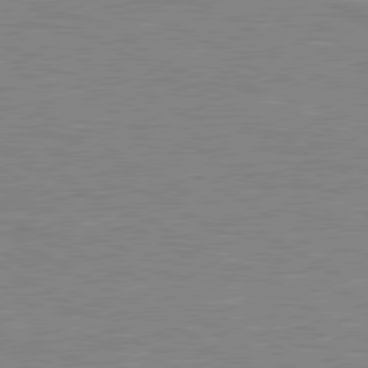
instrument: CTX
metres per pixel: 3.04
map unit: lApd
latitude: 80.2145
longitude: 121.8422
